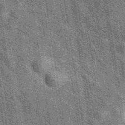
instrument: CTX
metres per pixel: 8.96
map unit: eAb
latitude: 39.8205
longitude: 107.1998
